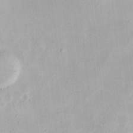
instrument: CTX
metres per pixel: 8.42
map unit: Nhu
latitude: 16.9514
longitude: -74.0255
